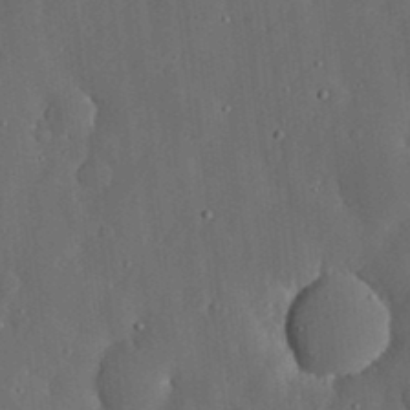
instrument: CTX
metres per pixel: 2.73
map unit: lHvf
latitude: 18.8947
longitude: -113.1403
